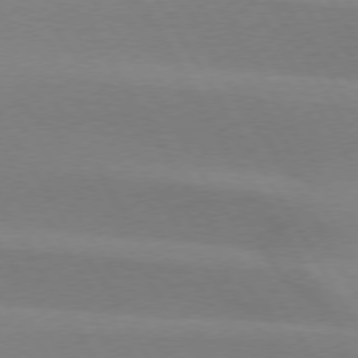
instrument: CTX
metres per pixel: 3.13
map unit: lApd
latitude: 74.7246
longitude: -65.7261
